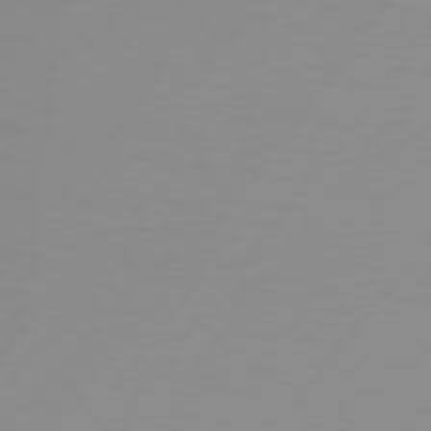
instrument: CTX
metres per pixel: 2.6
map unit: Hpe
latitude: 75.9528
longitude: -125.2537
